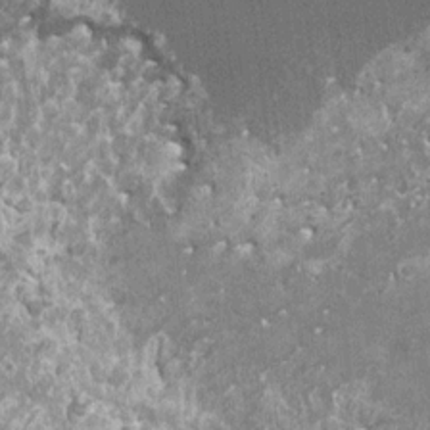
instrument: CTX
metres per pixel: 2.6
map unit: HNhu
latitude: 0.4223
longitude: 6.2550
